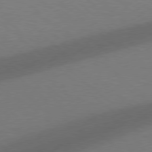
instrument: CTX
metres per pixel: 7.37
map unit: Hpe
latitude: 78.1011
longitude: -151.2159
